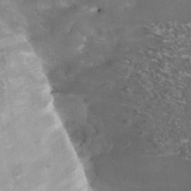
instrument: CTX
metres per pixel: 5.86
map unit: Nhe
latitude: -37.8233
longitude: -112.5168
